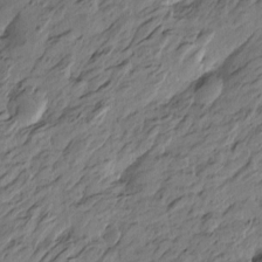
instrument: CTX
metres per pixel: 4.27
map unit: Htu
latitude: -5.9178
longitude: -179.1970
